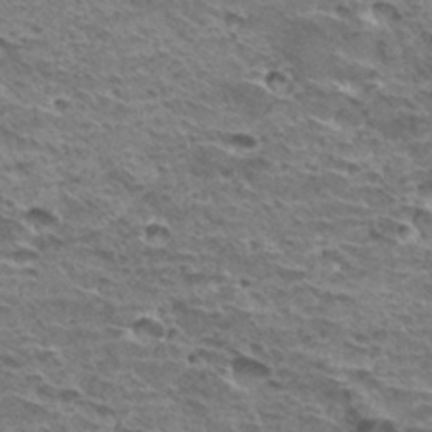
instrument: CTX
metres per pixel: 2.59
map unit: Hto
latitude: 32.2334
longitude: -40.1199
